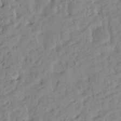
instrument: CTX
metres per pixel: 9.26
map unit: Htu
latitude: -4.3873
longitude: 173.8422
